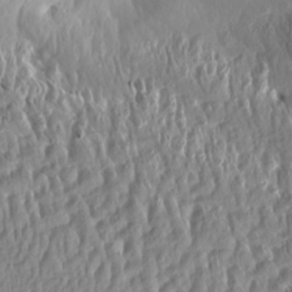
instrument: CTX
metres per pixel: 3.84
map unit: Aa
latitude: 14.7058
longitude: -143.6316
